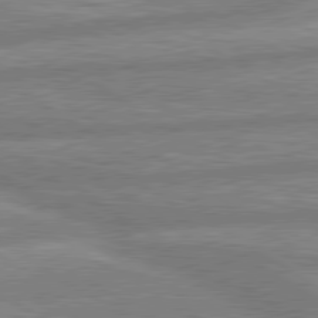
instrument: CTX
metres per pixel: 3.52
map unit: lApd
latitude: 80.1767
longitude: -167.8583
